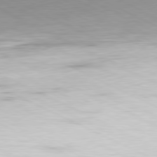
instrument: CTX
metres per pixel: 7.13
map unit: Ap
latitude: -81.2376
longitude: -82.8946
